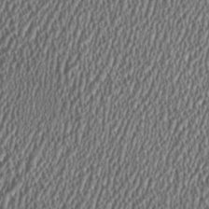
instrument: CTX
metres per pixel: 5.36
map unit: HNhu
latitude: 1.3670
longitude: 0.3307
